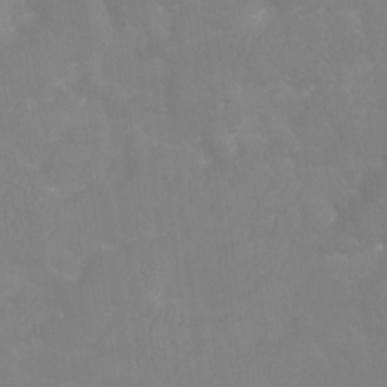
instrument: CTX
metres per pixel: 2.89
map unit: Ht
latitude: -9.6722
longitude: -34.0822
